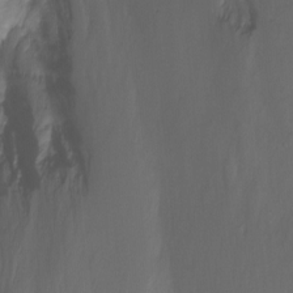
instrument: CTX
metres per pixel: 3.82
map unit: Nhu
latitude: -11.7289
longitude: -34.8380
